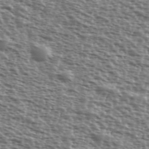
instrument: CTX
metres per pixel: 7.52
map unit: Ave
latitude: 39.4804
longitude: -111.6694
